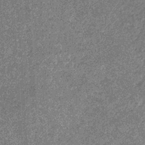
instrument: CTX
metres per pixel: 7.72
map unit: eHb
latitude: -31.9178
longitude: 69.7666
